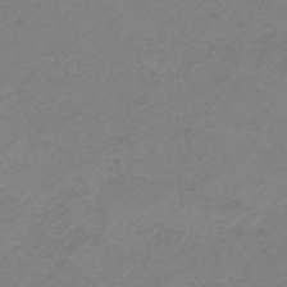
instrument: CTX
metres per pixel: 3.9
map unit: HNb
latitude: -33.6344
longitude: 61.0864
